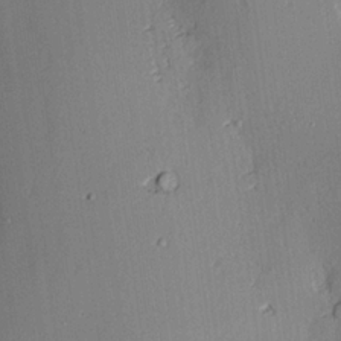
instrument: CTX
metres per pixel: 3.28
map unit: lAvf
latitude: 24.9324
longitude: -112.1200
